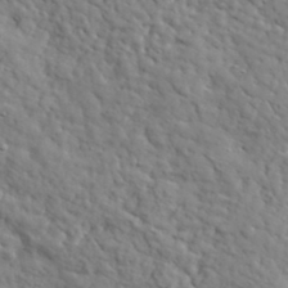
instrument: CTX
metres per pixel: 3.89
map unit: lHvf
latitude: 35.4615
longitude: -86.1767
